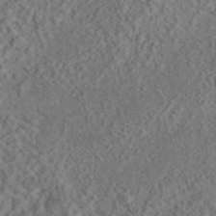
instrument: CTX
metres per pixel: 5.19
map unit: eAb
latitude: 43.4993
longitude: 116.1983
